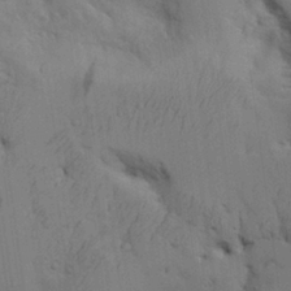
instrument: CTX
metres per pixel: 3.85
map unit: Aa
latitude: 25.9717
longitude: -129.8205
